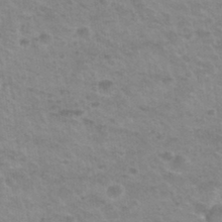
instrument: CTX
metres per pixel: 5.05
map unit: Hto
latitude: 32.5168
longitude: -50.6112
